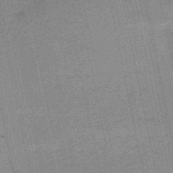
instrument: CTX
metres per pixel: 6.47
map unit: HNb
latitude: -51.3699
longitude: -51.5182
